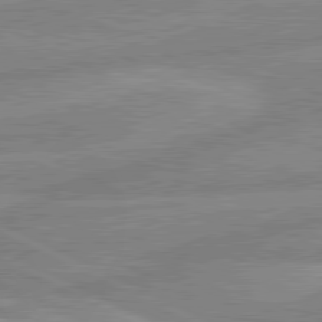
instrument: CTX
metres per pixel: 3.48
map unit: lApd
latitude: 80.6679
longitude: -170.1767
